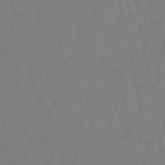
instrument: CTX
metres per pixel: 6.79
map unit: lHb
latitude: -47.4076
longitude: 80.1795
